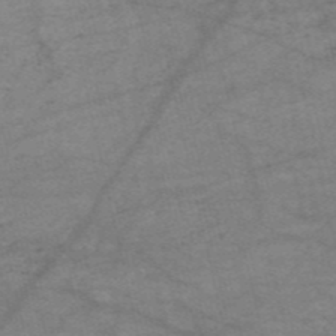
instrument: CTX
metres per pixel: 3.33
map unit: HNb
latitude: -54.5385
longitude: -44.8191
